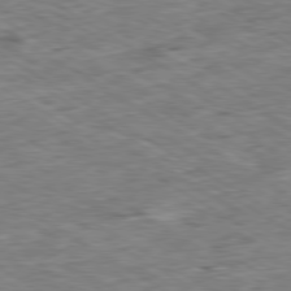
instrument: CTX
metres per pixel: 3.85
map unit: Ap
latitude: -80.2929
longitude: -84.7813
